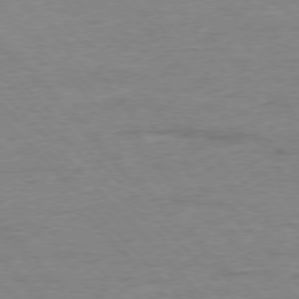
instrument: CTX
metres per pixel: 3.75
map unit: Ap
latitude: -76.9164
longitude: -89.5560
